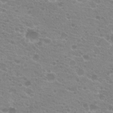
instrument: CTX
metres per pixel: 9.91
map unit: Hto
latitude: 21.2537
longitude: -40.4978
